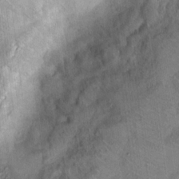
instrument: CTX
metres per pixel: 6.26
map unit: Ht
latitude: 14.1578
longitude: -39.3104
